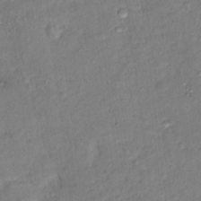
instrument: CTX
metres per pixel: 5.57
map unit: Hto
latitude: 16.8002
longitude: -37.5371
